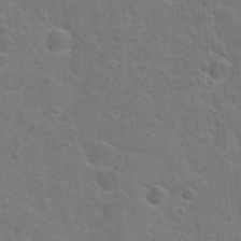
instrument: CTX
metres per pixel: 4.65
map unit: Hto
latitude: 23.1214
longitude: -47.6883
